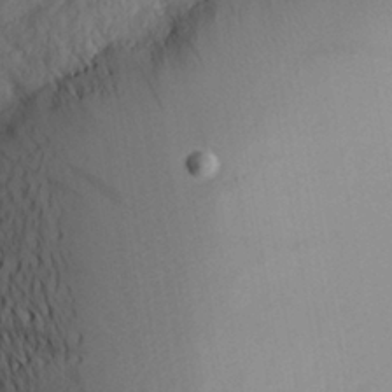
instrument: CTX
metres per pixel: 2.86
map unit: Aa
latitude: 25.6127
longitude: -147.3104
